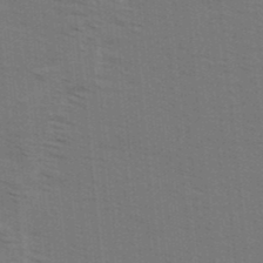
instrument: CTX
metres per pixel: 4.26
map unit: Ave
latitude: 14.1578
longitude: -102.3278
